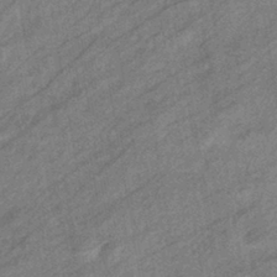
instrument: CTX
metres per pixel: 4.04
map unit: eHb
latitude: -40.5574
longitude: 82.1984
